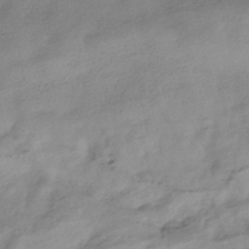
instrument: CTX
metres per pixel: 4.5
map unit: HNhu
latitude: -40.6518
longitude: 98.9164
